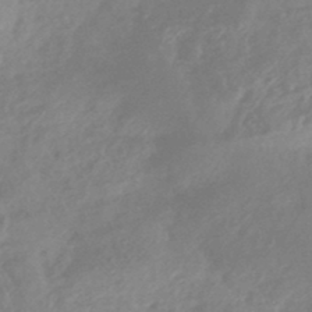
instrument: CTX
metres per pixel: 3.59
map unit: HNhu
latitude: -45.0486
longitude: 91.4644
